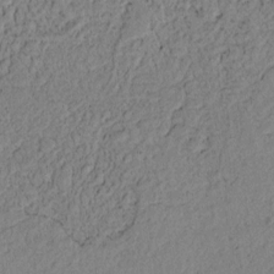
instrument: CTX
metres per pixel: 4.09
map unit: lAvf
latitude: 7.4426
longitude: 164.0283
